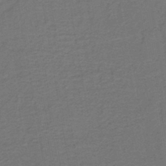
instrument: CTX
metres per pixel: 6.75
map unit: HNb
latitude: -43.5966
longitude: 49.9178
